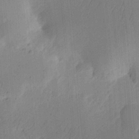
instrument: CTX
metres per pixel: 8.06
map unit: Nhu
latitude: 15.3671
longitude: -75.1970
